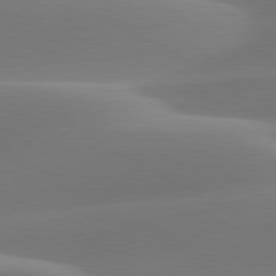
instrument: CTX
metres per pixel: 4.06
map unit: lApd
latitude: 79.9528
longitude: -94.0444
